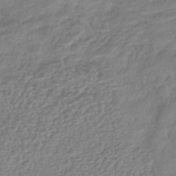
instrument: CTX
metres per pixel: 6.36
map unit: lHb
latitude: -41.4454
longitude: 68.6329
